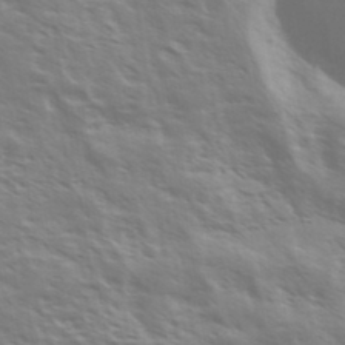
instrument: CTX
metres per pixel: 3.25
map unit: Ave
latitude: 37.2348
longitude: -111.1781
